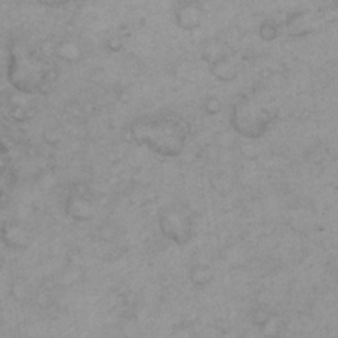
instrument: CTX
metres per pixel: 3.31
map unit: eHh
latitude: 21.6694
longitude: -59.1592
